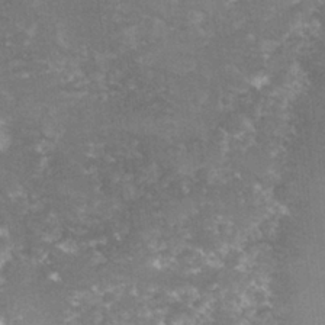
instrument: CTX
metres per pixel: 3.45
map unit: lHvf
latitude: -15.8045
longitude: -100.8569
